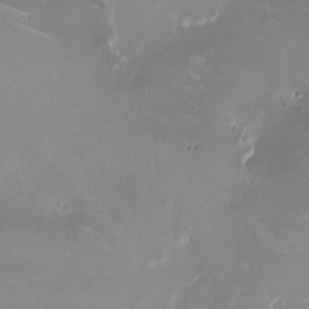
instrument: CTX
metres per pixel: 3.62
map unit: HNhu
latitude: 0.4412
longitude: -2.8569
